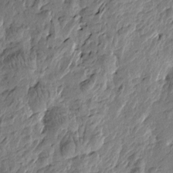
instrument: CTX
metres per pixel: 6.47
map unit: Htu
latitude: -1.9179
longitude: -179.4616
